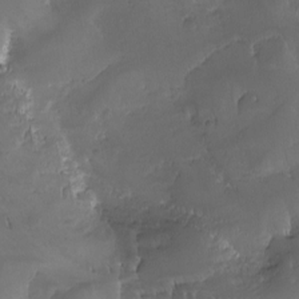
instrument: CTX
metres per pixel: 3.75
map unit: Ave
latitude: -7.3698
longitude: -122.0255
